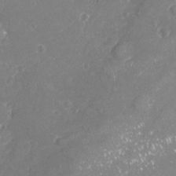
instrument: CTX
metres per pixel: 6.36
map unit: Nhu
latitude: -17.8990
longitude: -57.8772
